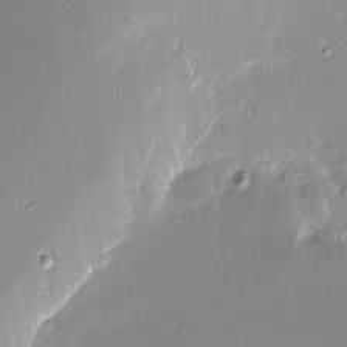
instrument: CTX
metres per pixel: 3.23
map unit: eHh
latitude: -2.5951
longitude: -81.7450
